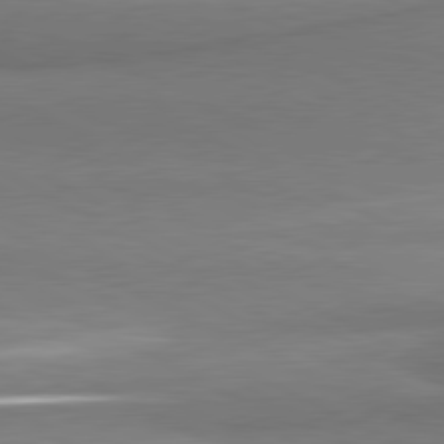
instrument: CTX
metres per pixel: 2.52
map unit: lApd
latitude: 80.6868
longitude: 166.9920
